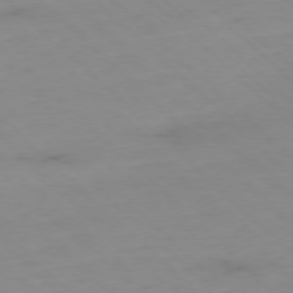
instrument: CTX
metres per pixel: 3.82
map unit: Ap
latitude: -77.3888
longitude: -90.5357
